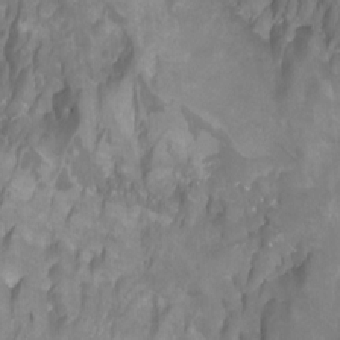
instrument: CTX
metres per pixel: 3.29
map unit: Htu
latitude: -7.4643
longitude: -48.7624
